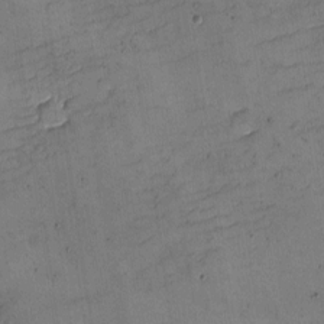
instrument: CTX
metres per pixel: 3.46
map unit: eHh
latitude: -4.4629
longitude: -79.1026
